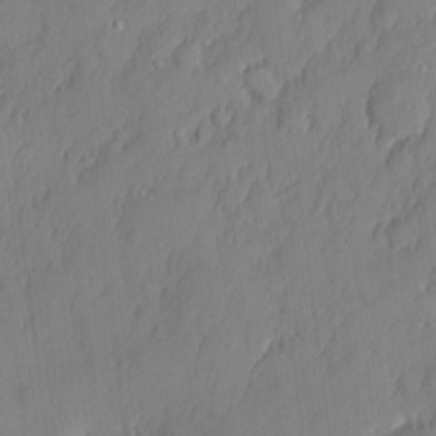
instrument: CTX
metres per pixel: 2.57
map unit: eHh
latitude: 5.3482
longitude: -76.3656
